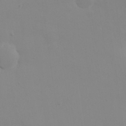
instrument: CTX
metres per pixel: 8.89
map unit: eHh
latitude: 22.3467
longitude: -65.5560
